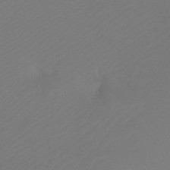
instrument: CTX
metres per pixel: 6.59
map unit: Ht
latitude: -4.6140
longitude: -61.9150
